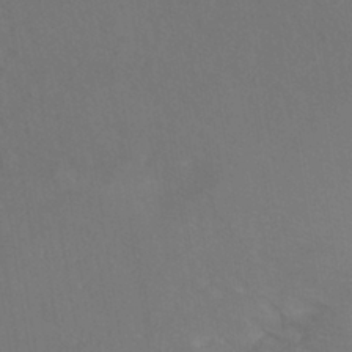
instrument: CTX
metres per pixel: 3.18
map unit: HNhu
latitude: -39.6911
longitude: 95.9178
